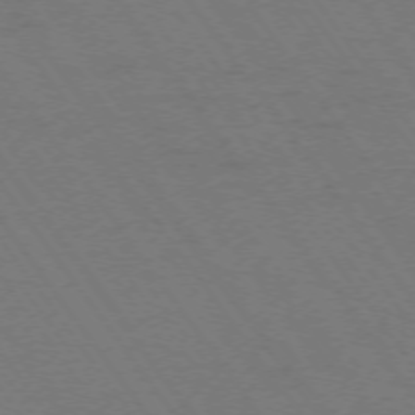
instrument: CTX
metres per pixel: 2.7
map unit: Ap
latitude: -74.5574
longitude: -70.7246
